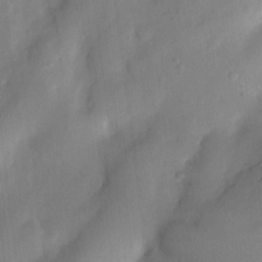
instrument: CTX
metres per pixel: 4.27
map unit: Nhu
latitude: 5.5749
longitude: -24.2711
